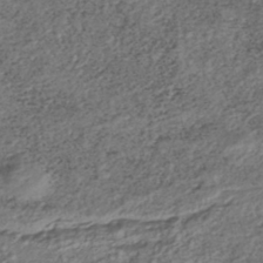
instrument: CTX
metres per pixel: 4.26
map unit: ANa
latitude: -42.7085
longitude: 109.2376
